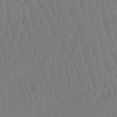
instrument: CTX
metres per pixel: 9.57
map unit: lHb
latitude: -44.5952
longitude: 74.0472
